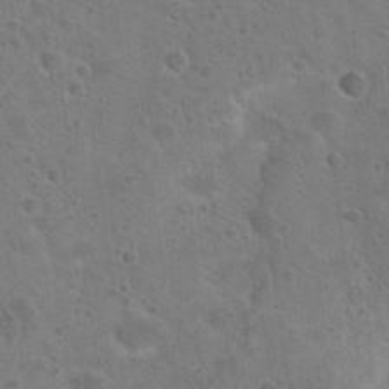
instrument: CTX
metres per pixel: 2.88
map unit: Hto
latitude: 22.4979
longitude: -48.7435
